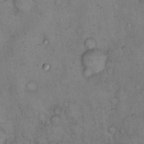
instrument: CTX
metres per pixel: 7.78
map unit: eHh
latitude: 14.8947
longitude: -64.0633
